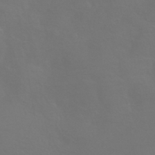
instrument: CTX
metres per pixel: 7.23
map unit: HNhu
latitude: -43.1242
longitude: 94.1039
